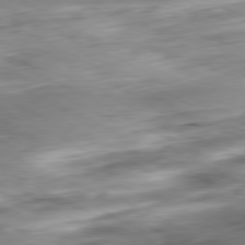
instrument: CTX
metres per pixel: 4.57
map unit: Ap
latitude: -80.9353
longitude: -70.3278
